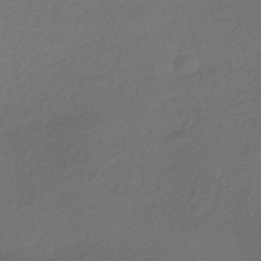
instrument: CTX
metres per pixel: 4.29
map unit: HNhu
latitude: -42.2739
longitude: 94.6140
